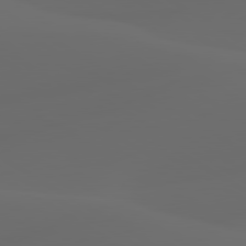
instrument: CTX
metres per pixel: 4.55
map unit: lApd
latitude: 80.0444
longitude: -91.7828
